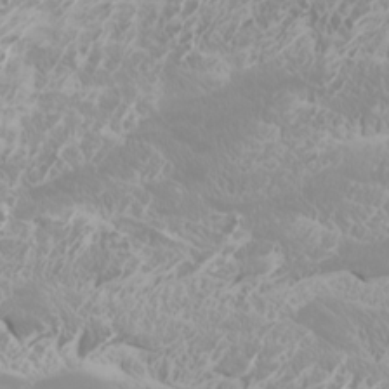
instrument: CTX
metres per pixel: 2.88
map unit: Htu
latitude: -6.6329
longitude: -71.5371
